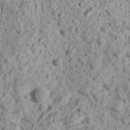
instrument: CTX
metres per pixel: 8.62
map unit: Ave
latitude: 18.0255
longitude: -134.4223
